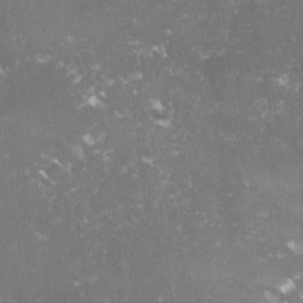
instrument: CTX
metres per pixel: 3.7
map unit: lHvf
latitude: -15.0676
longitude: -99.1403
